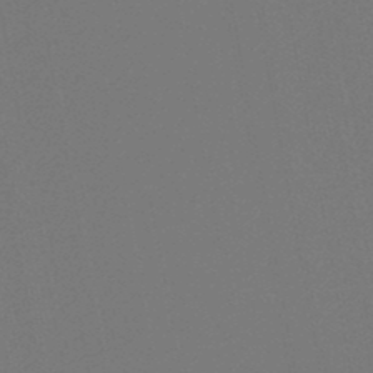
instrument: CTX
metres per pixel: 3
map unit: lHb
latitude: -47.2565
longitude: 74.5763
